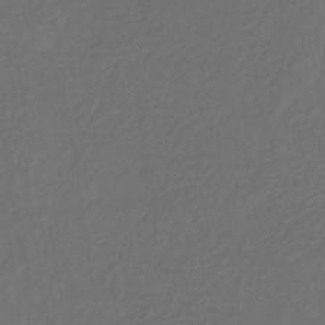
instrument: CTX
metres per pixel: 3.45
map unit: eHb
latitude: -31.1242
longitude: 71.8045
